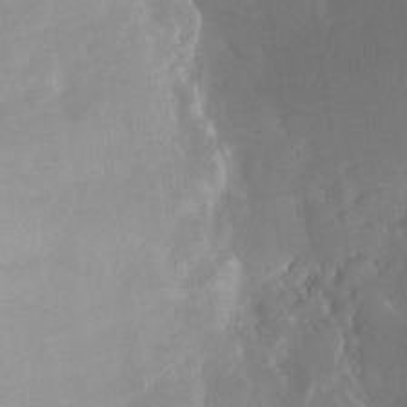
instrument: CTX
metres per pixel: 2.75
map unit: Nhu
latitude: -28.1795
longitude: -63.4049
